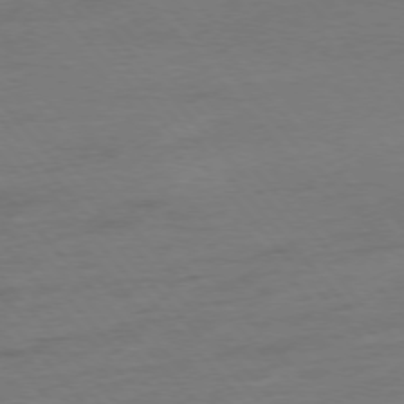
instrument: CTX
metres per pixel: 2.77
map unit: Hpe
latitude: -76.6330
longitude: -15.0648
